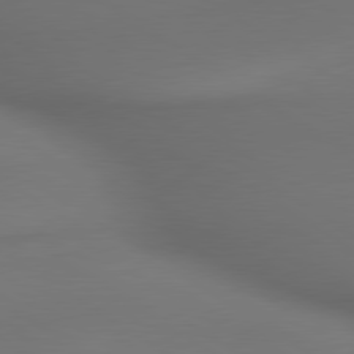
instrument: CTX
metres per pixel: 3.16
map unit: lApd
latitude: 79.7828
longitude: -174.8002
